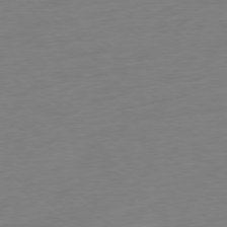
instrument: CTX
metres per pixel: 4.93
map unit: Ap
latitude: -78.6707
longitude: -66.8002
